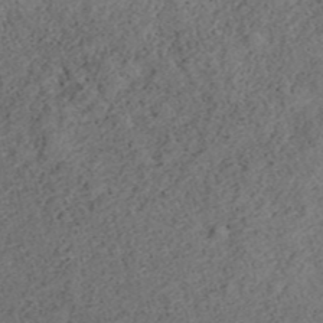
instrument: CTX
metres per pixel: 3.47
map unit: ANa
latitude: 39.5749
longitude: 19.3888
